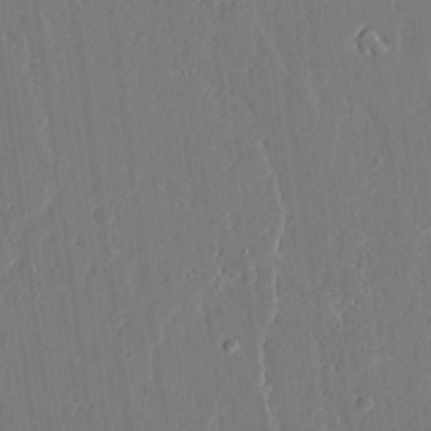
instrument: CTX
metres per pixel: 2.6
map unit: Aa
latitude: 19.0269
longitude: -126.6113
